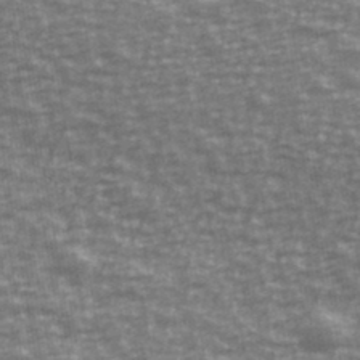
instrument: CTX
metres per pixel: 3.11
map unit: Ave
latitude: 40.0444
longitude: -113.7261
